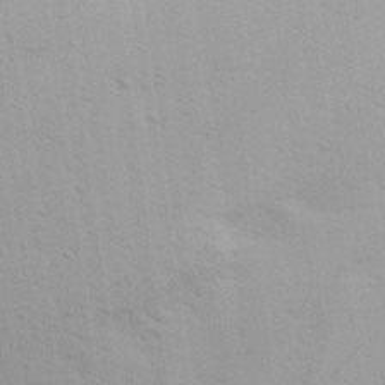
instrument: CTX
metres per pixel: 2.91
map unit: Ave
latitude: 17.2915
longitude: -138.8191
